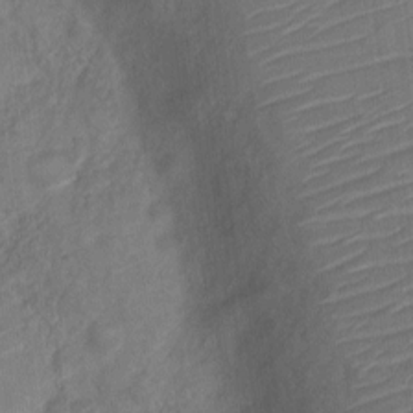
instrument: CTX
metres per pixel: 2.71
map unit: Nve
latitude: -18.8219
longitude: 107.2754
